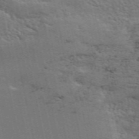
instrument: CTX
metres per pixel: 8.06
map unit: ANa
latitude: 50.3656
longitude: -82.3089
